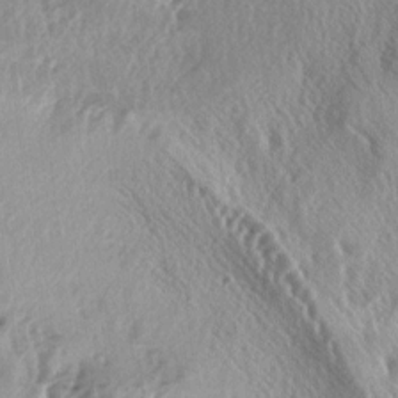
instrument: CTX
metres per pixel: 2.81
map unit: lAa
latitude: -5.0297
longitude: -125.3482
